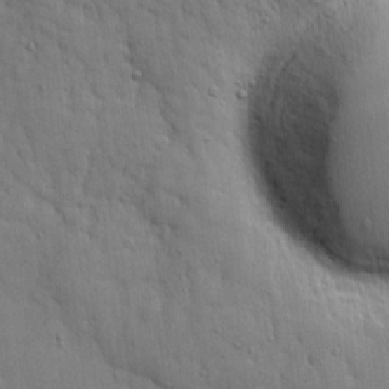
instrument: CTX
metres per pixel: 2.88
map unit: eHh
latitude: 5.2348
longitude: -70.8380
